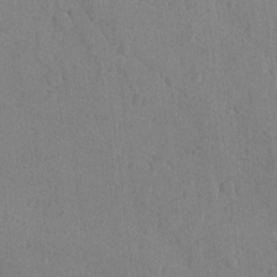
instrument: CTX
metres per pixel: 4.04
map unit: lAvf
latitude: -6.1794
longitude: -114.7624
